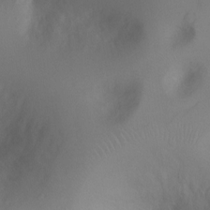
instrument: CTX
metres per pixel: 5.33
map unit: Ht
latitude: -7.1998
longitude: -23.5938
